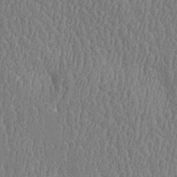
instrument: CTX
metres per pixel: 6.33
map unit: Htu
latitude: -5.0864
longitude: 176.2173
